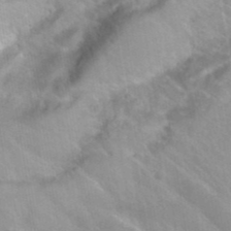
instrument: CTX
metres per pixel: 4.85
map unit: Hto
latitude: 39.0269
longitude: -41.9717
